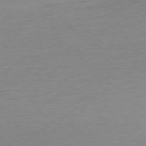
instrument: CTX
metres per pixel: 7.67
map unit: Ap
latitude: -78.1605
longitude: -70.7435
